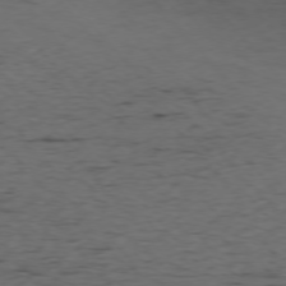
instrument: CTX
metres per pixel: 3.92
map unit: Ap
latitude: -76.0094
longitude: -90.6868
